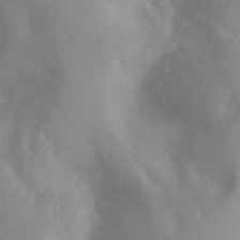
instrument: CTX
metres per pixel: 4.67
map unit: Htu
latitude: -12.5007
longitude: -73.4238
